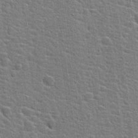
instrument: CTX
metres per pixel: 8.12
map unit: Hto
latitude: 22.3278
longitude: -44.0255
